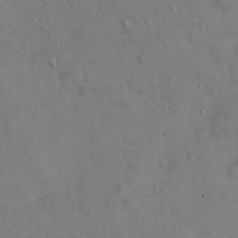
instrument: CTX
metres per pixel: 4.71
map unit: Hto
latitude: 13.2915
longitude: -59.5182
